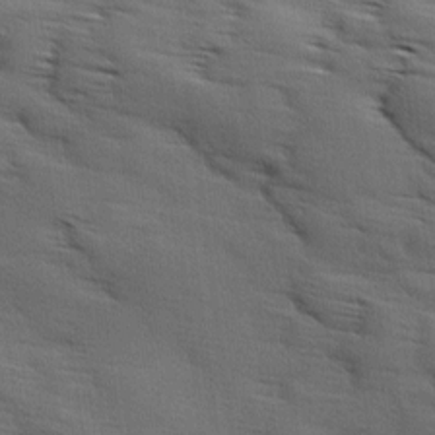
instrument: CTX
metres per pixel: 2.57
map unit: Ave
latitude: 11.6694
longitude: -106.1956
